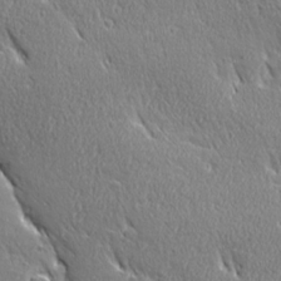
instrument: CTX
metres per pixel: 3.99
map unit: Ave
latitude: 21.6883
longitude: -136.0822
